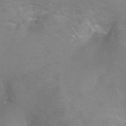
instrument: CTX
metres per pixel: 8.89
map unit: Ht
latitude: -5.8800
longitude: -34.8191
